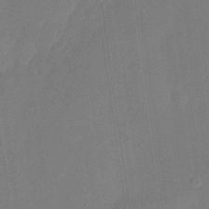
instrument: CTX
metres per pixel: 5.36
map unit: Nhu
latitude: -28.6141
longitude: -65.8394
